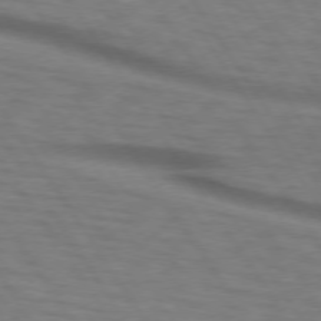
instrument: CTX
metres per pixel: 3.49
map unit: lApd
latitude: 74.1767
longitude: -77.5371
